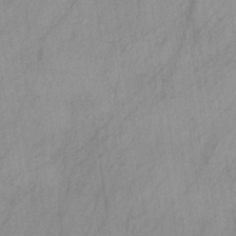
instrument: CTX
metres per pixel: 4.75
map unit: HNb
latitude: -31.3132
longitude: 63.5210
